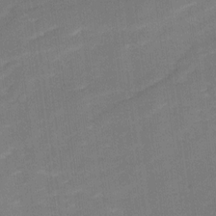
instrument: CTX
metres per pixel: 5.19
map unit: Ave
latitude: 17.4426
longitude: -136.4412
